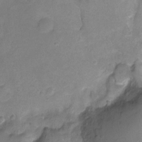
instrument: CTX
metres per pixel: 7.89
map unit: Nhu
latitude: -7.4643
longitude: -40.3467
